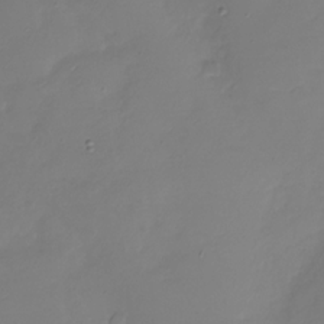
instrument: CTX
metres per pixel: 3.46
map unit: Nhu
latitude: -28.7085
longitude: -59.4426
